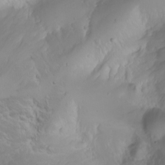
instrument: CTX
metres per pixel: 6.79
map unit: Nhu
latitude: -4.5196
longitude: -86.4223
